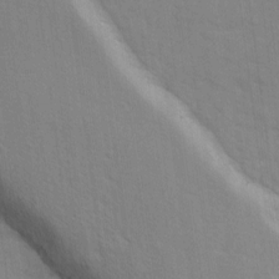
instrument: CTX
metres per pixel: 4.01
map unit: Ave
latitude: 13.0081
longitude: -101.3482
